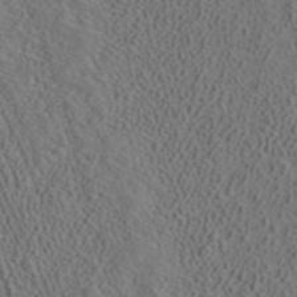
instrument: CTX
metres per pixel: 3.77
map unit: ANa
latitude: 39.8583
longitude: 21.7477
